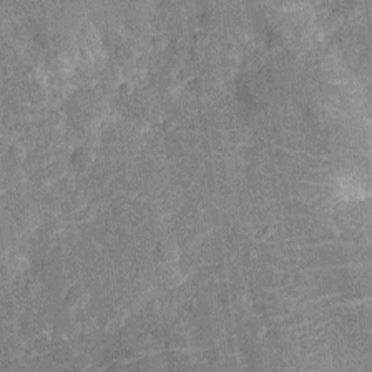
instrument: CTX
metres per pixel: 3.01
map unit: Nhu
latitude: -12.9353
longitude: -23.5371
